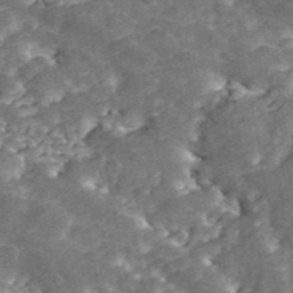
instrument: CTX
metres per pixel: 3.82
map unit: ANa
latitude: 45.8017
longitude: 38.5762
